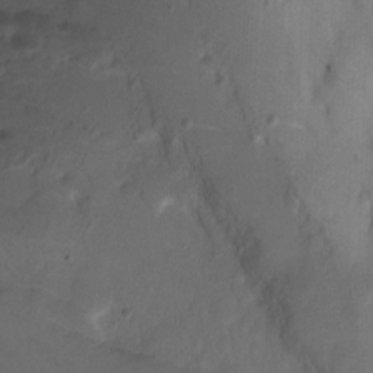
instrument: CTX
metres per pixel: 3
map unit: Nhu
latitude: -7.4454
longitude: -45.4804
